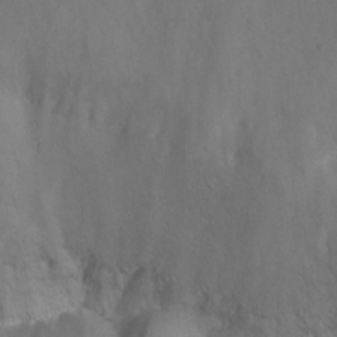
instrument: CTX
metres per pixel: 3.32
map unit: Ht
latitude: 1.5749
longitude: -35.5182
